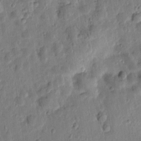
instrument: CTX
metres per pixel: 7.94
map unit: Htu
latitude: 2.3089
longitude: -178.2712
